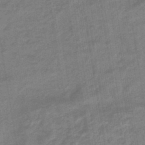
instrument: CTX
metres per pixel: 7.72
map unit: eHb
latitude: -46.1417
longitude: 88.0094
